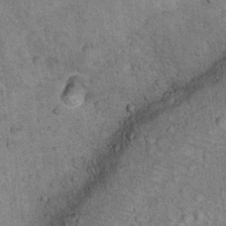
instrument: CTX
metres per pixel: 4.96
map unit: Ht
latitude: 11.3482
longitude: -37.4048
